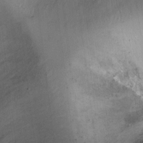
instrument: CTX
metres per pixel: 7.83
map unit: Ht
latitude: -5.8044
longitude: -36.1389
